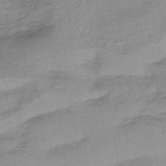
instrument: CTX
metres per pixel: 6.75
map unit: HNb
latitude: -36.1416
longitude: 57.5588
